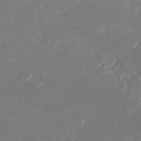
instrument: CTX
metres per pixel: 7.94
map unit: Nhu
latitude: -29.2187
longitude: -70.3656
